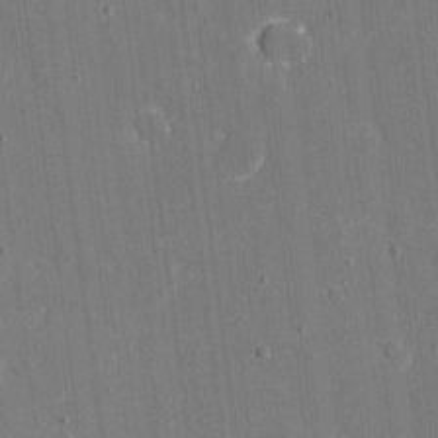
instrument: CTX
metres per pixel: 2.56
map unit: eHh
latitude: 6.5924
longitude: -67.8772
